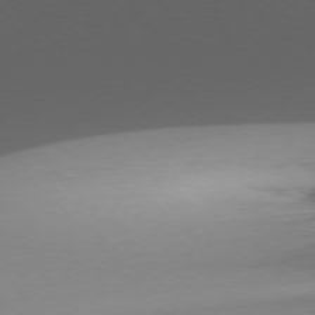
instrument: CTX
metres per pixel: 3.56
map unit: Ap
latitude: -76.4440
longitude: -70.8380
